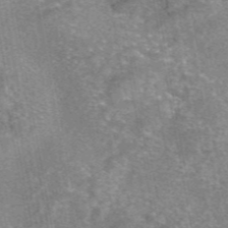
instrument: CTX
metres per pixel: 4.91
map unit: eAb
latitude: 46.9136
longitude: 102.5385
